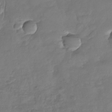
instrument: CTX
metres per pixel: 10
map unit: Nhu
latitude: -30.3873
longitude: -61.2348
